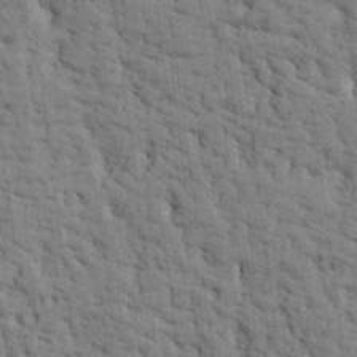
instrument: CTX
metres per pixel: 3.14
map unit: Htu
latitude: -3.0864
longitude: 175.2753
